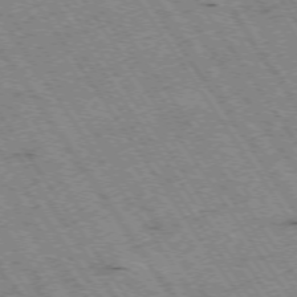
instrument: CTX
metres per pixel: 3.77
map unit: Hpe
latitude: -74.3873
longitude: 3.4265
